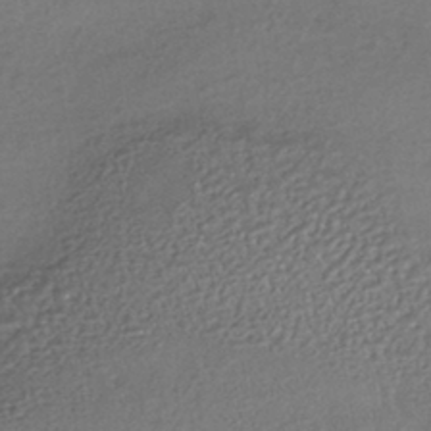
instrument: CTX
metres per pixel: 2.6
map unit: HNhu
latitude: -43.5588
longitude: 95.4643
